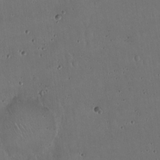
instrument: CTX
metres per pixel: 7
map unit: Hto
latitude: 17.1403
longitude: -59.4238
